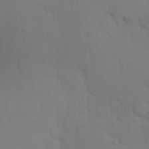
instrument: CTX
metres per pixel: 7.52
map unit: HNhu
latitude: 14.1956
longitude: 13.0864
